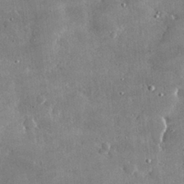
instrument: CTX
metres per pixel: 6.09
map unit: lHvf
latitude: 32.0633
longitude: -92.0822
